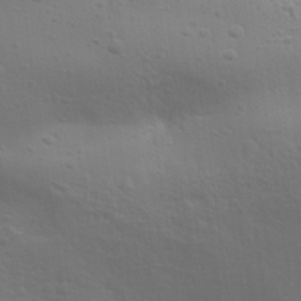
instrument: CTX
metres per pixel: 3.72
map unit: Aa
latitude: 31.7450
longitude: -133.6316
